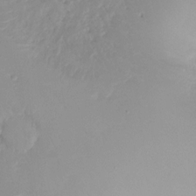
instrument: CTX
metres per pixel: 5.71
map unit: Ht
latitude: -8.0661
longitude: -29.9906
